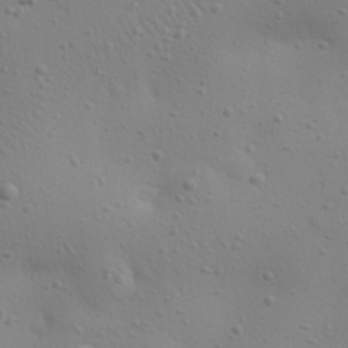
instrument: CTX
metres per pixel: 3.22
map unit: eHh
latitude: 24.7813
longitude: -69.8395
